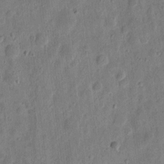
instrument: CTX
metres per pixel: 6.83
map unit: eHh
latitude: 11.4238
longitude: -73.5560
